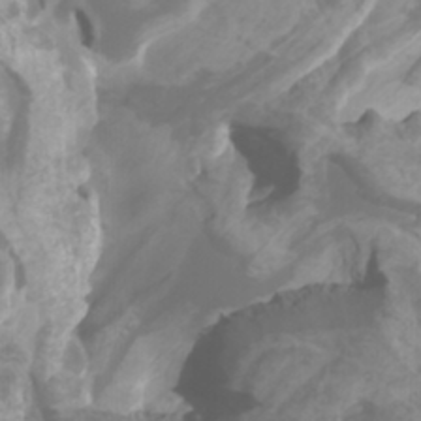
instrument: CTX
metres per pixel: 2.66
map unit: Htu
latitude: -6.3495
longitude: -76.3278
